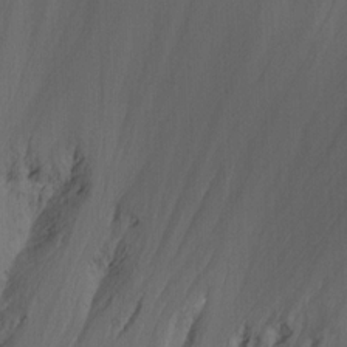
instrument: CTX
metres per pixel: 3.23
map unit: Ht
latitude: -14.5007
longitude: -57.7827
